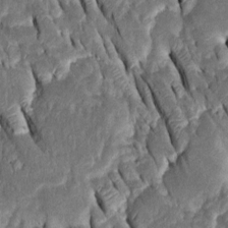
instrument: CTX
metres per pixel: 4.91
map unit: Htu
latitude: -1.2187
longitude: 149.4644
